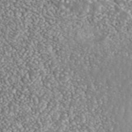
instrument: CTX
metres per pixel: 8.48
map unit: ANa
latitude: 42.1389
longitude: 26.2361
